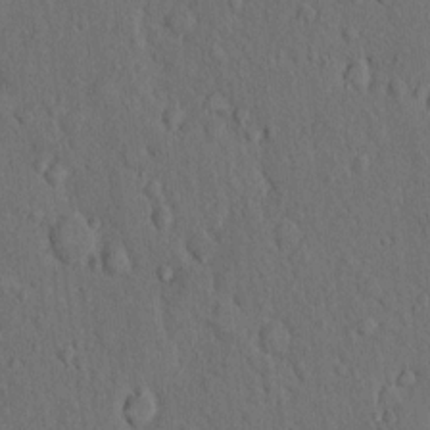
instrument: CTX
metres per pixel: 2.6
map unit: Hto
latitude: 10.1200
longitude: -60.8380
